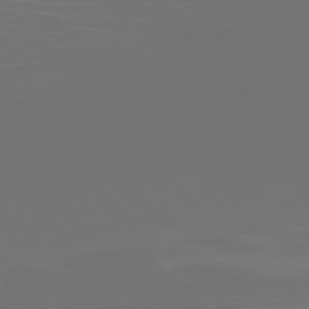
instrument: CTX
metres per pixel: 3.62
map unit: Ap
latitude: -77.2943
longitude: -80.7057
